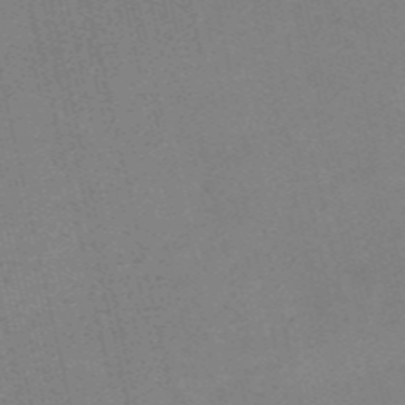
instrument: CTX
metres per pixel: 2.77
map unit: HNb
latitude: -55.4455
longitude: -42.0633
